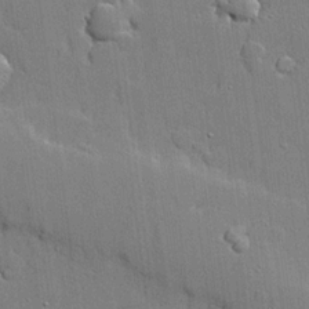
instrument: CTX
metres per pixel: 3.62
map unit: lHvf
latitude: 21.4427
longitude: 145.3321
